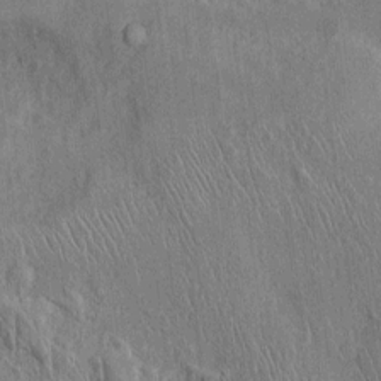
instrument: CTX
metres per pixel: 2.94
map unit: Ht
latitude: -3.1053
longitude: -14.0444
